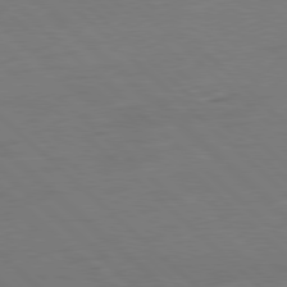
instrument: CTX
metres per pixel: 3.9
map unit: Ap
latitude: -80.0850
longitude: -55.0458
